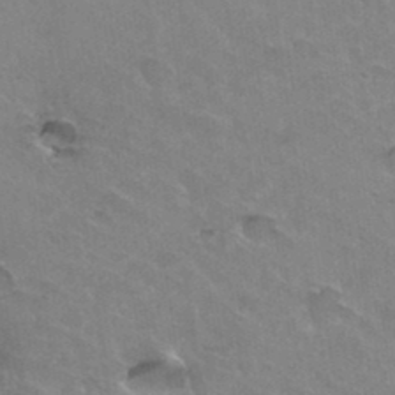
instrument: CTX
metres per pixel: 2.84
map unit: Hto
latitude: 35.8772
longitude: -43.7450
